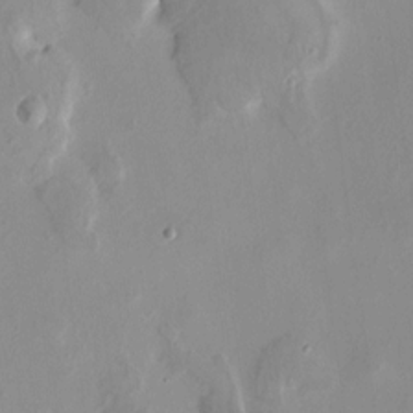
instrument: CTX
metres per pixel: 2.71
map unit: HNhu
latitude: 6.5546
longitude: -4.3089
